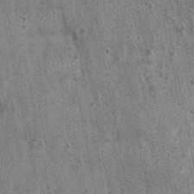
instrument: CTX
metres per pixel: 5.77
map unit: Nhu
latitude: 0.2900
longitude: -16.0633
